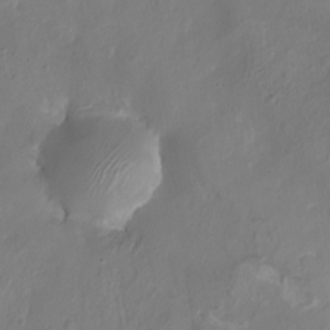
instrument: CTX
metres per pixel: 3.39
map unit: eHh
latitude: -5.9556
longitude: -77.4804
